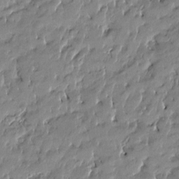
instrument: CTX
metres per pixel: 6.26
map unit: Htu
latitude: -4.8030
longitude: 176.9353
